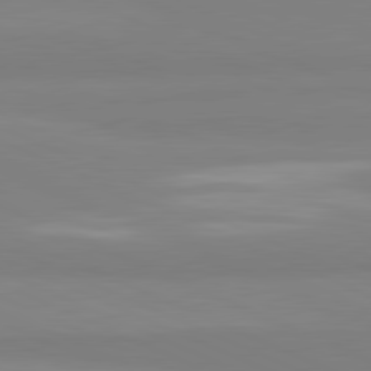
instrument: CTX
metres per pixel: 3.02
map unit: lApd
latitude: 81.7072
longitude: 178.0850
